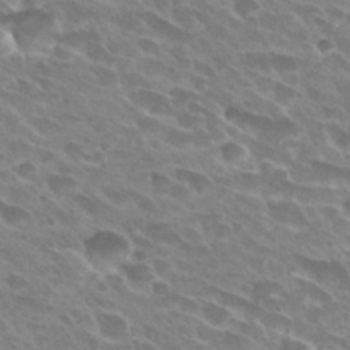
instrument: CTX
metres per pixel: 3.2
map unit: Hto
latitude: 28.1578
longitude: -42.1200
